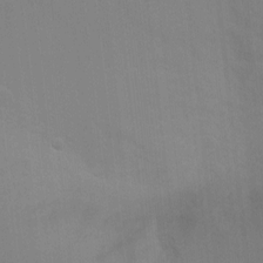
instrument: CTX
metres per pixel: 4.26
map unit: Ht
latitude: -3.6343
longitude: -17.4049
